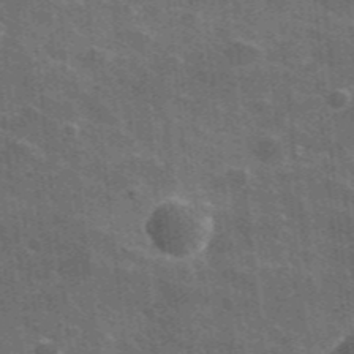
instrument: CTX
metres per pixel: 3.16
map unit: lHvf
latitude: 35.6316
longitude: -90.8947
